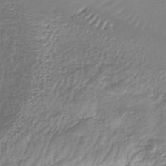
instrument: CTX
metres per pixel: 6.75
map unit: lHb
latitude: -38.0661
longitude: 68.2361
